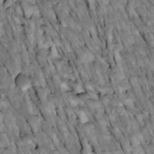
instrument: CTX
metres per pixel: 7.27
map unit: Htu
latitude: -2.9919
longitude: 149.9745
